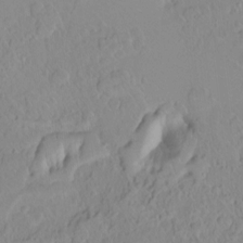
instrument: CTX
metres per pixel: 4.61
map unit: Hto
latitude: -8.6896
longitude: -42.6491
